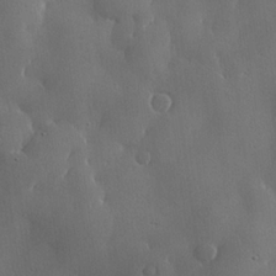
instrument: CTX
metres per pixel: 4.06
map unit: lHvf
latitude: 22.3467
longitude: 146.3306
